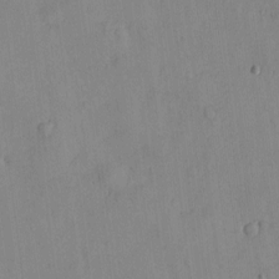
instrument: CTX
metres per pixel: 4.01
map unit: eHh
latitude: -8.8219
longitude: -66.4790
